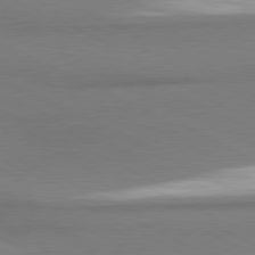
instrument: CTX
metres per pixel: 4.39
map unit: lApd
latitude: 81.0458
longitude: 176.2928
